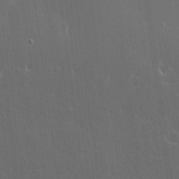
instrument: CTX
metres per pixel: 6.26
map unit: lHvf
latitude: 17.8017
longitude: -117.3860
